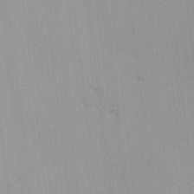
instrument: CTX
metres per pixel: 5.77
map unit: lHvf
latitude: -13.5966
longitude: -101.8583
